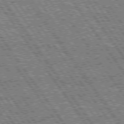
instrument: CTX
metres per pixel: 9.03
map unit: Hpe
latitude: 75.1592
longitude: -153.8206
